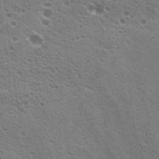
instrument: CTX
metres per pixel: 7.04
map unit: Hto
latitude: 23.2537
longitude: -42.1956
